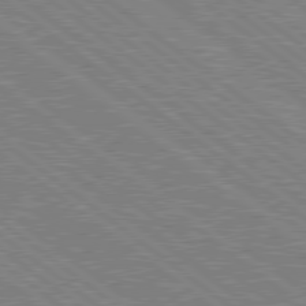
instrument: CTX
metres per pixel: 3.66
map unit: Hpe
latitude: 78.8947
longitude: -168.8002
